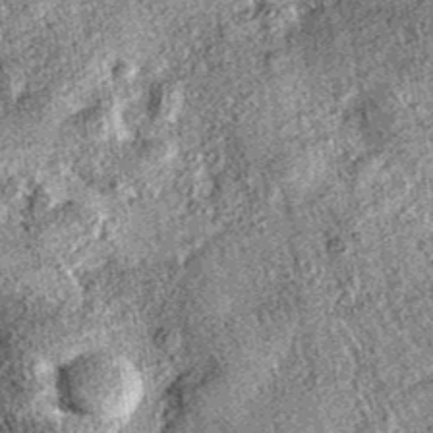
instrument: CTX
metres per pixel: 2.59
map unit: eAb
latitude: 36.5357
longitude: 109.1053
